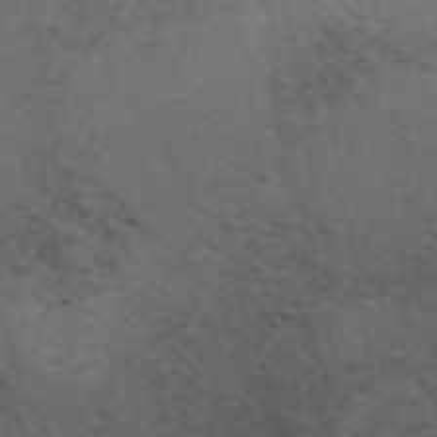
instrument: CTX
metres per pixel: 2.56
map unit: ANa
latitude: 39.1781
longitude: 24.5951
